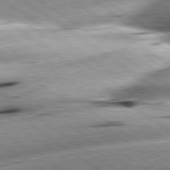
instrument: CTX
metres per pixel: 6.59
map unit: lApd
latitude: 79.4805
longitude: -154.9703
